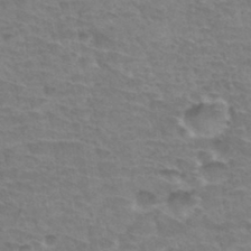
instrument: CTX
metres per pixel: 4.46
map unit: Hto
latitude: 34.3845
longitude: -44.4412
